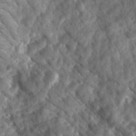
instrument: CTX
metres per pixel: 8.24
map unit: Ave
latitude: 17.1781
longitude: -131.6127
